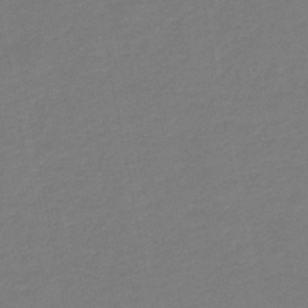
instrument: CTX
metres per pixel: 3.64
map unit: HNb
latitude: -46.6707
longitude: 55.9178
